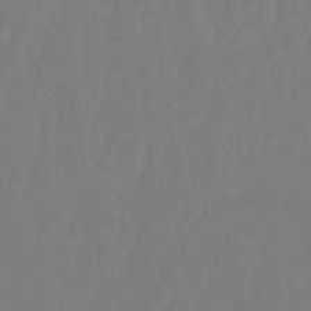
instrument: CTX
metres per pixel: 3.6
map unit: eHb
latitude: -50.8219
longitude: 77.2565
